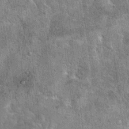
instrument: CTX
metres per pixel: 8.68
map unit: Hto
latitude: 11.8961
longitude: -36.3656
